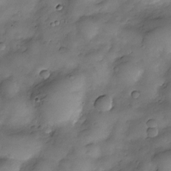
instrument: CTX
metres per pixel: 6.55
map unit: Nve
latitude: -26.1038
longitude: -148.8191
